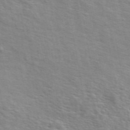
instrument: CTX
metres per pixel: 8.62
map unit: ANa
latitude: 49.2159
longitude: -74.4601
